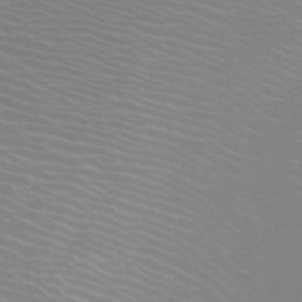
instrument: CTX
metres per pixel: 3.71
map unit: Htu
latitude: -12.2551
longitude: -71.1781
